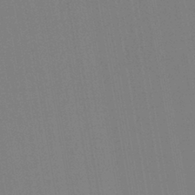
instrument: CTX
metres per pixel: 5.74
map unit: lHb
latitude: -41.6344
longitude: 78.1983
